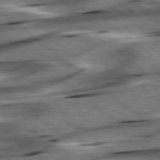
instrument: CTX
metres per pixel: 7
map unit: lApd
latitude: 78.7435
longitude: -52.7435
